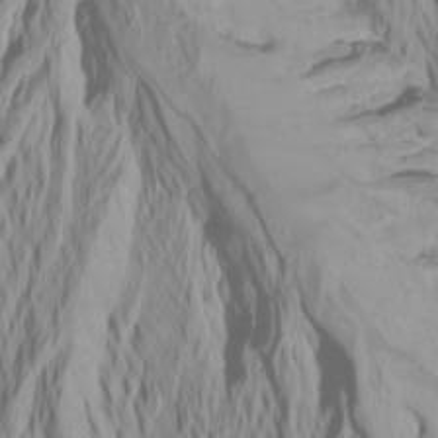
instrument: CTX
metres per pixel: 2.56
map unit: Htu
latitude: -6.4440
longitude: -69.9339
